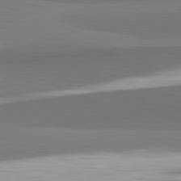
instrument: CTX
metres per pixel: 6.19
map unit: lApd
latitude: 82.3467
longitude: 153.1809
